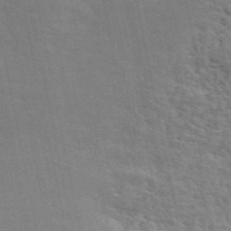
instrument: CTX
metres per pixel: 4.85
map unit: ANa
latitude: 50.1577
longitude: -82.2144
